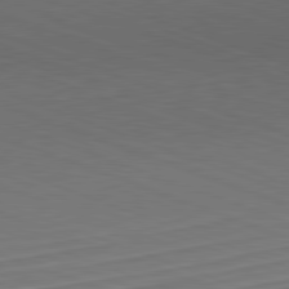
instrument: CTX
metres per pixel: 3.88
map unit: Hpe
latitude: -82.5385
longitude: 15.3132
